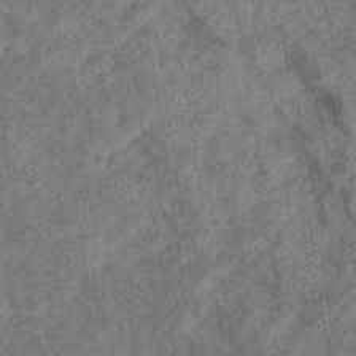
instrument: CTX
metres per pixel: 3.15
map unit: eHb
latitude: -34.7274
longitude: 76.6707
